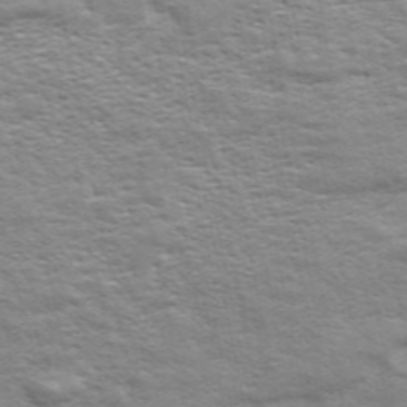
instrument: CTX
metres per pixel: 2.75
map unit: ANa
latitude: 48.9703
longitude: -75.0647
